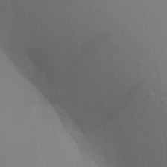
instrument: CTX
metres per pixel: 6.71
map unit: Aa
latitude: 16.9703
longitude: -147.5372
